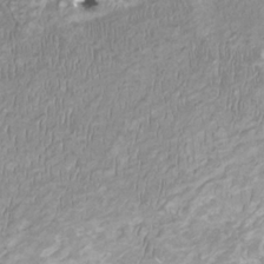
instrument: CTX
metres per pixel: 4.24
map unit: HNhu
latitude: 2.2333
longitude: -2.7813
